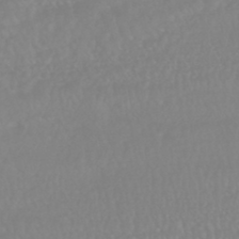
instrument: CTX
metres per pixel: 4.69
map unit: HNhu
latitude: -46.3306
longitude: 97.4077
